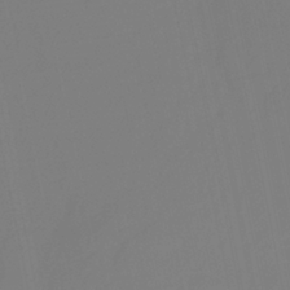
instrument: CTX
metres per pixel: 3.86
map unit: HNhu
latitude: -28.8786
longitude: 66.9731
